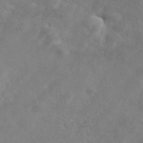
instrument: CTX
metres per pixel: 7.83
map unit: ANa
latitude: 41.5560
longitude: 14.8597
